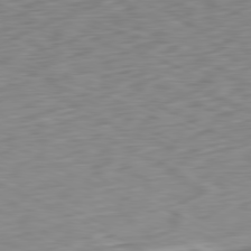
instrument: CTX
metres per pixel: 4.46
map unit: Ap
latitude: -80.7841
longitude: -69.5560
